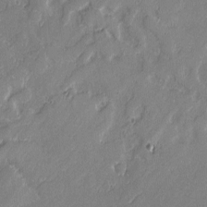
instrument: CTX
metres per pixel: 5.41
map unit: lAvf
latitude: -1.5022
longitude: -106.8002
